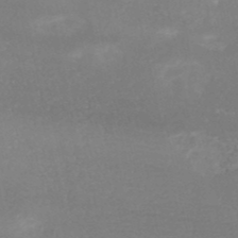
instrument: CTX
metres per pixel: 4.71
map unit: HNb
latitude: -48.7463
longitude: -43.7072
